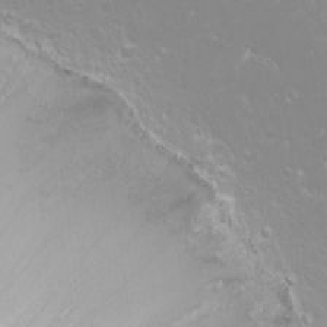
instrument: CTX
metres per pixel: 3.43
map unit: eHh
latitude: -8.8408
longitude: -70.4601
